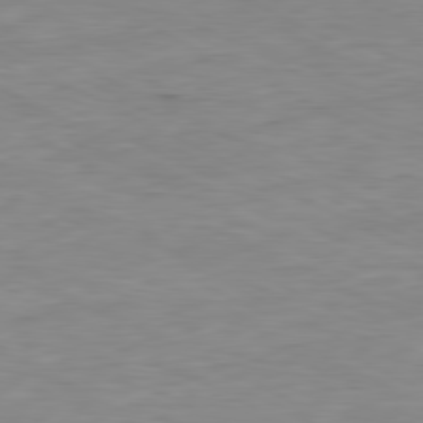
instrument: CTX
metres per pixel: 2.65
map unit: Ap
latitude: -81.1242
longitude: -95.4616
